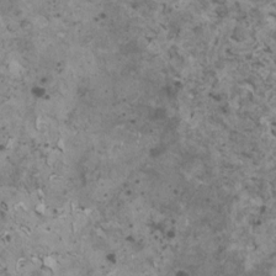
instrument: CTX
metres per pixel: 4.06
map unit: HNhu
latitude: 2.4412
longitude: 3.8233
